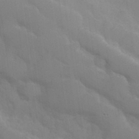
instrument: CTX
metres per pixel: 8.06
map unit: Hve
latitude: 31.0270
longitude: 151.1053
